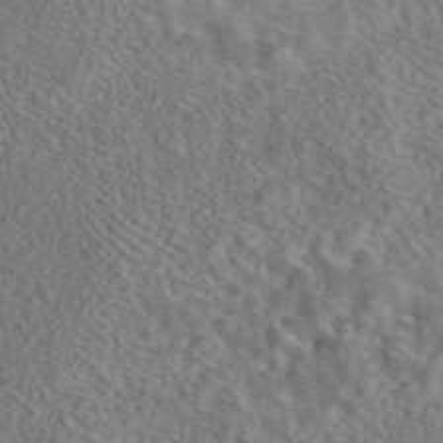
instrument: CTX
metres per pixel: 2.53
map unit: eAb
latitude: 43.3104
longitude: 109.2376
